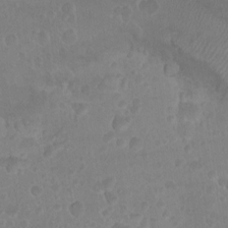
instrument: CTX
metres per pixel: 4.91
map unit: Nhu
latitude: -15.5777
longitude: -25.6693
